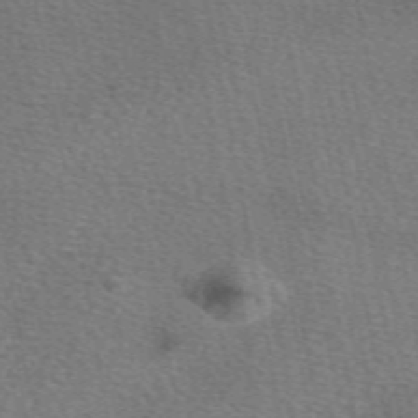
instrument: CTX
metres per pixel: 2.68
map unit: eAb
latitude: 50.6112
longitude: 110.7274
